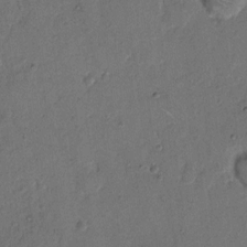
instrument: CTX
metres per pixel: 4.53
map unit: Hto
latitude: 7.6883
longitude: -62.3656
